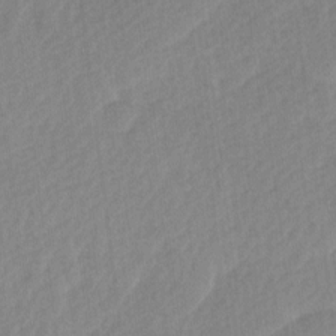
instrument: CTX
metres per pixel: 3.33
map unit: Ave
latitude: 10.5168
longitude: -107.0269
